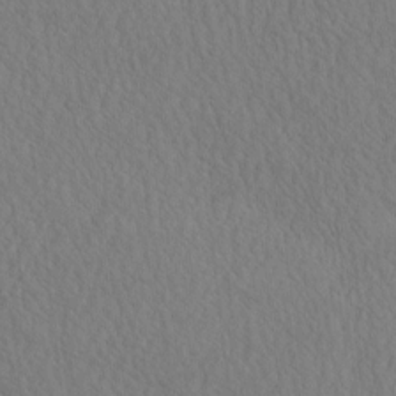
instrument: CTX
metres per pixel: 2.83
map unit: eHh
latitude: -3.4832
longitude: 15.8423
